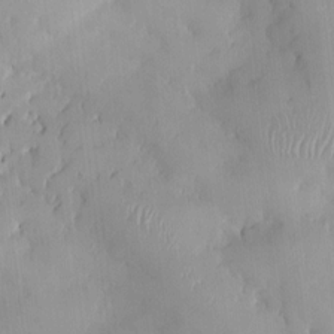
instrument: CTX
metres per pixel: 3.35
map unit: HNhu
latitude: 0.5545
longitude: -3.6316
